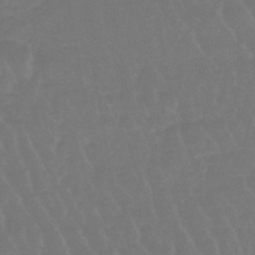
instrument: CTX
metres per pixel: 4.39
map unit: lHb
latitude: -45.3321
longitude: 68.2550
